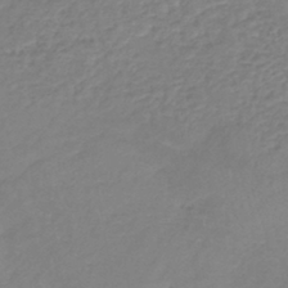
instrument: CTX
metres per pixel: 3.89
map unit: lHb
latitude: -41.2376
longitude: 74.1039
